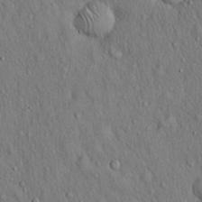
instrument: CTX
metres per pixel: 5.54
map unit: Hto
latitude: 16.5924
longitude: -58.7435
